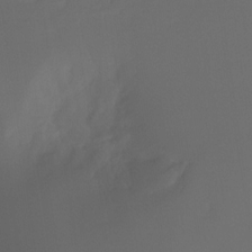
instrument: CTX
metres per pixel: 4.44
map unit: Ht
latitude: -7.7477
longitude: -30.2712
